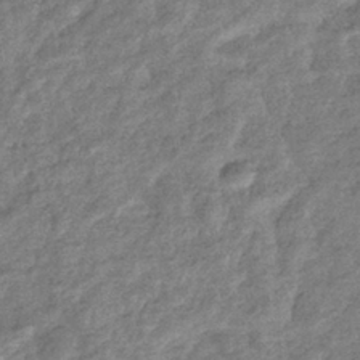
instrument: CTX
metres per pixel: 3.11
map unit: eHb
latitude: -37.2565
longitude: 79.1053
